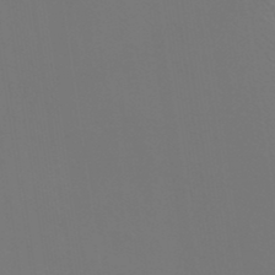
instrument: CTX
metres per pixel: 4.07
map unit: ANa
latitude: 39.2159
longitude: 20.5762
